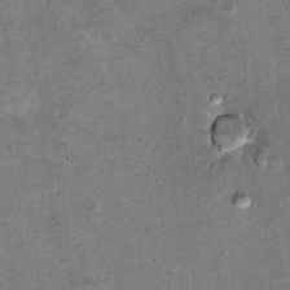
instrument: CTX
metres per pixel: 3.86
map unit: Hto
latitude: 11.2159
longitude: -36.6868
